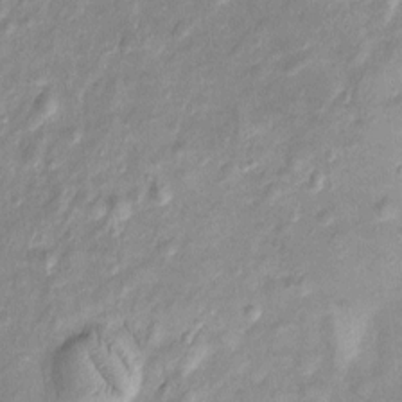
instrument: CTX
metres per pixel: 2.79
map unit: Htu
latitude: -5.0297
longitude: 157.8044
